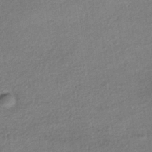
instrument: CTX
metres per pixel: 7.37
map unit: HNhu
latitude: -42.0472
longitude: 96.3118
